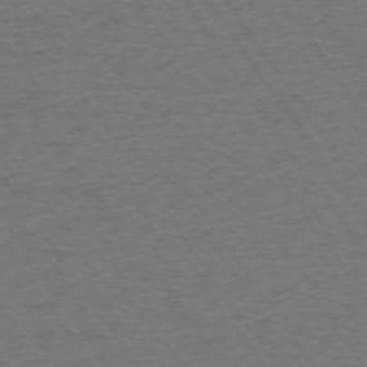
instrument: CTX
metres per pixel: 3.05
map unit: Ap
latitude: -75.0676
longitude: -90.1956
